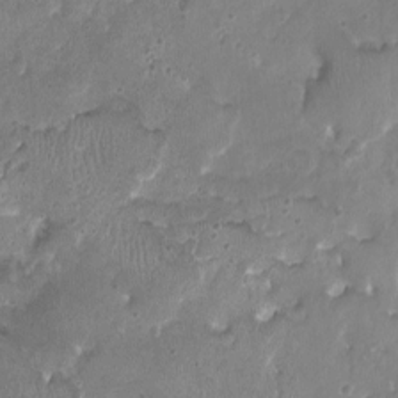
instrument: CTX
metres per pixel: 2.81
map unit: HNhu
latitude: -3.4076
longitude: -2.8191
